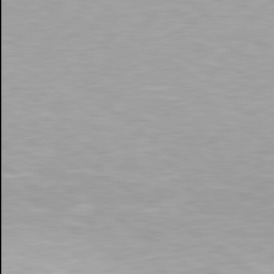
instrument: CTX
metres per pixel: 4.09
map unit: Hpe
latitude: 79.3293
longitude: -153.9906
